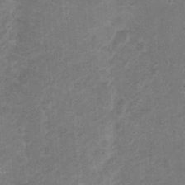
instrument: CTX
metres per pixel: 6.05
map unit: Nhu
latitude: -0.0094
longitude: -16.7624
